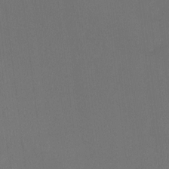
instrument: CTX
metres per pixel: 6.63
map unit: Ht
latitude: -14.6519
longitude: -52.8569
